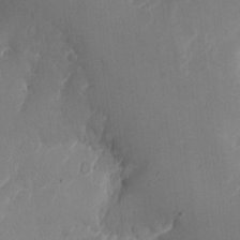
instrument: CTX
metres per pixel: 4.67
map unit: Nhe
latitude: -1.4644
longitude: -58.7057
